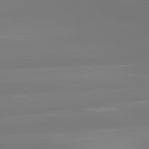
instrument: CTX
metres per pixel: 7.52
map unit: lApd
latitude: 81.6505
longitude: -148.8191
